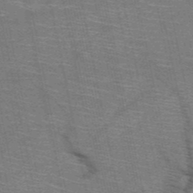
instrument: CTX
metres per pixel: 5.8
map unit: HNb
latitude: -51.4265
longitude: -44.1578
